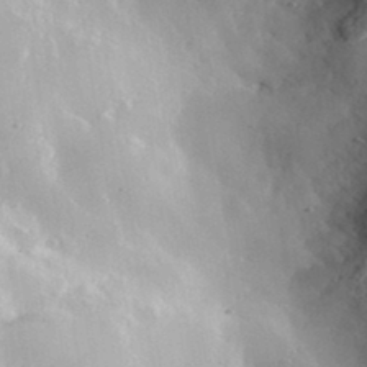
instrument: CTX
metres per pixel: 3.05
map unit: lHvf
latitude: 36.1011
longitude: -90.5168
